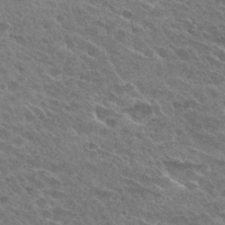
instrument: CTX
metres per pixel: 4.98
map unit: Hto
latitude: 27.8961
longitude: -41.9528
